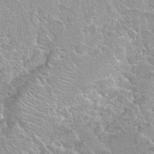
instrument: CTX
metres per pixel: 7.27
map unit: Hto
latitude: 23.7450
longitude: -44.2711
